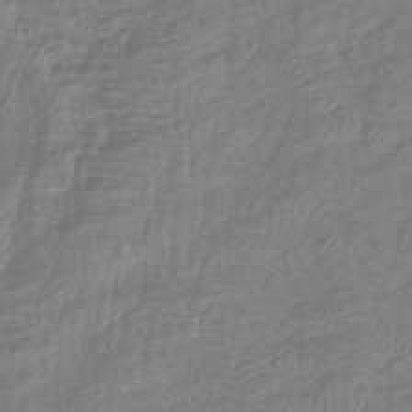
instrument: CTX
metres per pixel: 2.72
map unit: eHb
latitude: -41.9745
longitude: 81.7856
